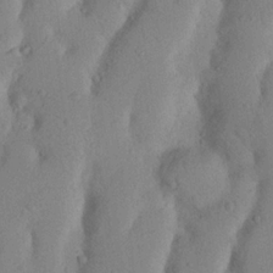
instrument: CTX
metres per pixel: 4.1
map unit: Nhu
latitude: 20.7058
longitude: -74.1578
